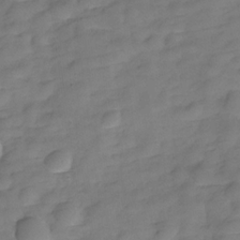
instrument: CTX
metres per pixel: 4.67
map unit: Hve
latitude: -29.6911
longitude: 92.9164
